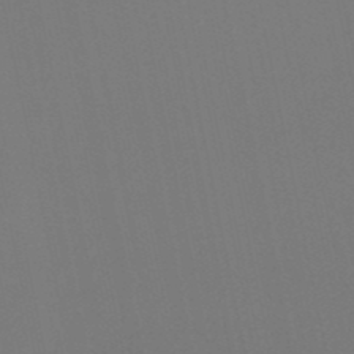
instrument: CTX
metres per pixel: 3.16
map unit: lHb
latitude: -49.9745
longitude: 70.4251
